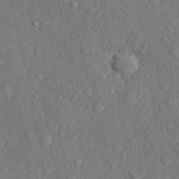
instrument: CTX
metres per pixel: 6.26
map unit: lHvf
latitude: 22.3089
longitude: 143.7288
